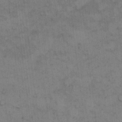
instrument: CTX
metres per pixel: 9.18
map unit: Hto
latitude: 8.7435
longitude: -58.2145
